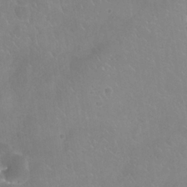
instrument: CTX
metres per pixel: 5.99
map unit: Nhu
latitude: 25.4048
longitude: -54.5357
